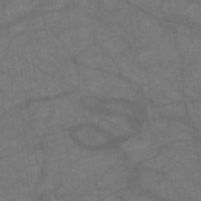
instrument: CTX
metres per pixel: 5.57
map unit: HNb
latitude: -54.9920
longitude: -40.3278
